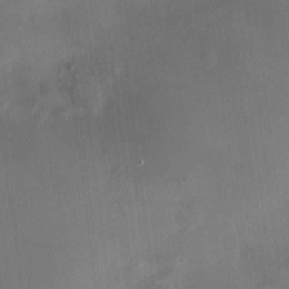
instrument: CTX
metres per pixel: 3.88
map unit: HNhu
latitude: 7.1970
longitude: 9.3887
